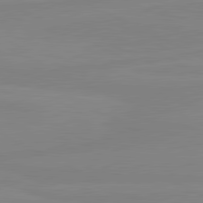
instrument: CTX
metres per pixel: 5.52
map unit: lApd
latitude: 81.0647
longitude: -177.6127
